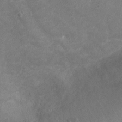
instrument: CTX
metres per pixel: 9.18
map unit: Ht
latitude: 1.9528
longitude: -19.8583
